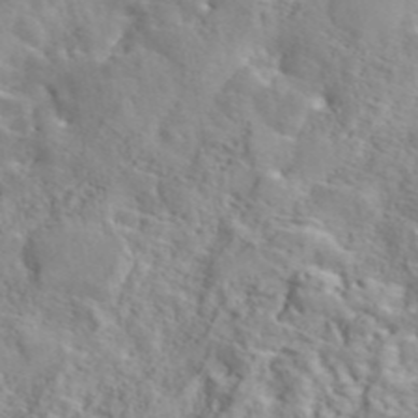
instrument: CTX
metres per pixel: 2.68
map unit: eAb
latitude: 44.2522
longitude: 117.3887
